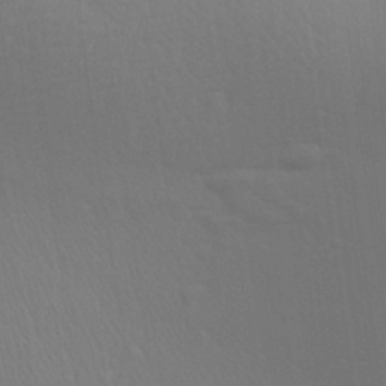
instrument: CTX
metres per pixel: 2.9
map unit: Aa
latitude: 28.4223
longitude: -139.5560
